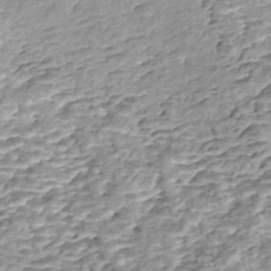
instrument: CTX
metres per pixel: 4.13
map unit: Nhe
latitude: -47.3887
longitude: -171.8016
